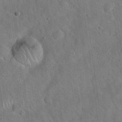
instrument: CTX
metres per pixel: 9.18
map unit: Hto
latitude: 19.7449
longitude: -53.3293
